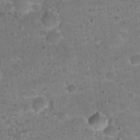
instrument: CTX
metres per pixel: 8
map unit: Hto
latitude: 22.5357
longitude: -49.5371
